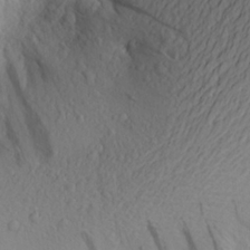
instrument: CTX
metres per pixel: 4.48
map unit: Aa
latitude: 24.5167
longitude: -146.0255
